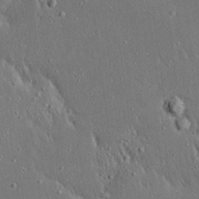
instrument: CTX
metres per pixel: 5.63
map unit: Ave
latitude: 17.4237
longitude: -140.0633
